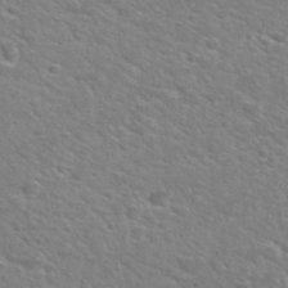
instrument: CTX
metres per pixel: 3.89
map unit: Hto
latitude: 30.2145
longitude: -48.9703
